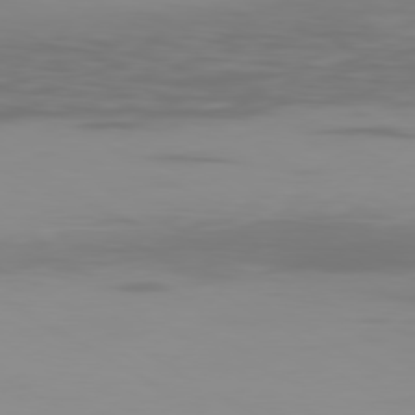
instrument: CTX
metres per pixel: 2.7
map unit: Ap
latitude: -80.4062
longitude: -94.2145
